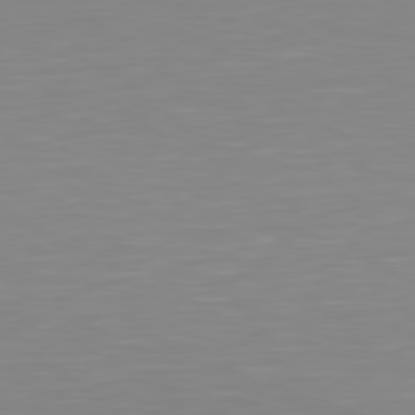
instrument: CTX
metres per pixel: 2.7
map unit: Hpe
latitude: 79.0081
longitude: -173.2536
